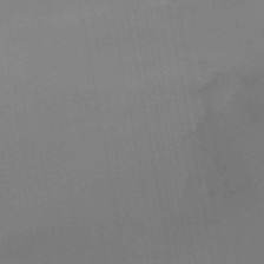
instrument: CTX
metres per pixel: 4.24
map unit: HNb
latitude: -51.1998
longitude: -45.8772
